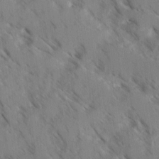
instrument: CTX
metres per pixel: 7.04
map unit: Ave
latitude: -0.4629
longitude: -111.0081
